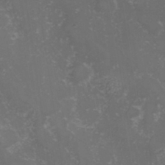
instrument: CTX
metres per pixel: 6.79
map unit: Hve
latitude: 33.2348
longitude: 149.4077
